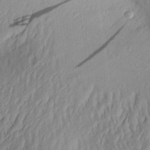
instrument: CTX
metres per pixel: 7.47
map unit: Aa
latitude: 29.9339
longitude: -136.3090
